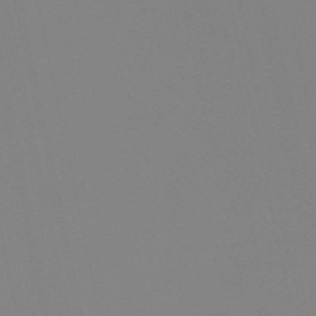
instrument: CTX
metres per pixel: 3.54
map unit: lHb
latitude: -49.0109
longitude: 70.0283
